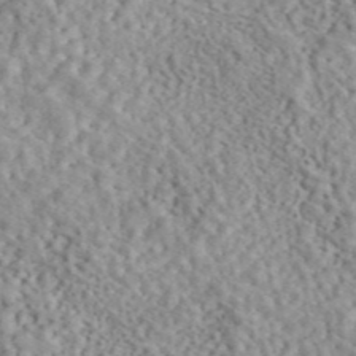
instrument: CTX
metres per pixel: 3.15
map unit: eAb
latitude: 44.2144
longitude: 116.9163
